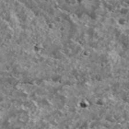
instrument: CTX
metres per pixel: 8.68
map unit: Ave
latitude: 18.3656
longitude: -134.9513
